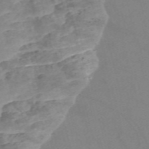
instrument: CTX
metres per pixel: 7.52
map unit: Nve
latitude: -57.1242
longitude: 50.8597
